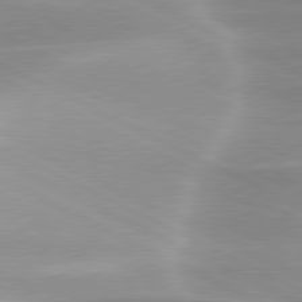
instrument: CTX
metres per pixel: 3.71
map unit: lApd
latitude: 79.9528
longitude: -120.3279
